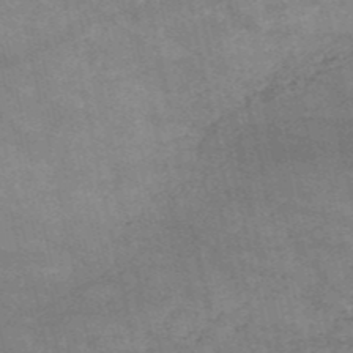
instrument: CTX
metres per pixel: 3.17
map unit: HNb
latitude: -53.0108
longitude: -39.8772
